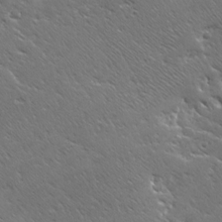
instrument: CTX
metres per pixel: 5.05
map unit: Ave
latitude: 20.2523
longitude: -137.2348
